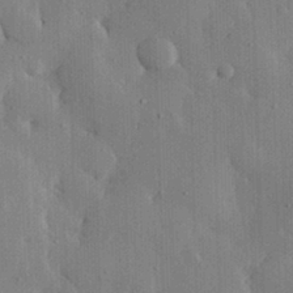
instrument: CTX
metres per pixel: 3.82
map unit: eHh
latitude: 29.5182
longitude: -80.1578
